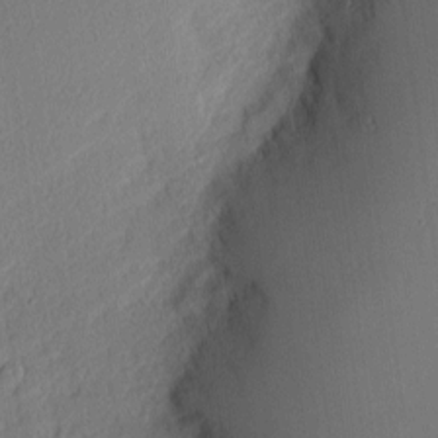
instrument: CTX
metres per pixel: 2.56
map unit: Nhu
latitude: 1.3859
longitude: -77.4804
